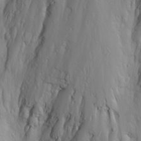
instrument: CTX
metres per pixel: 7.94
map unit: Nhu
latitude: -4.8975
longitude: -81.7450
